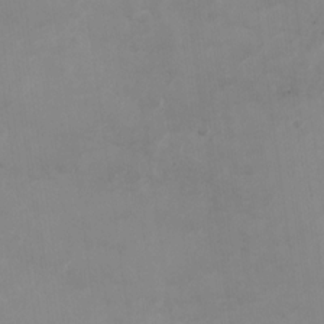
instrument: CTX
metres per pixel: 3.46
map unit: Nhu
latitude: -27.8422
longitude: -75.3860
